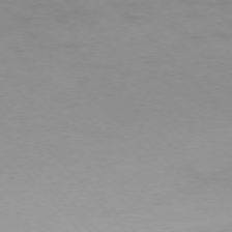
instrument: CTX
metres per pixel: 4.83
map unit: Ap
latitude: -76.2173
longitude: -77.3859
